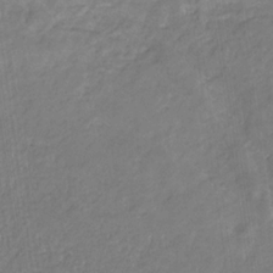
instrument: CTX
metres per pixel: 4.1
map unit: eHb
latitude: -31.0486
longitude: 67.1242
